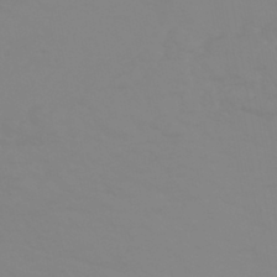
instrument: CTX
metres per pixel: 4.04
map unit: HNhu
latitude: -45.1809
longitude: 90.2362
